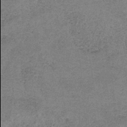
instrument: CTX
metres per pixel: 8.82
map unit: HNb
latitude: -34.3117
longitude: 54.0094
